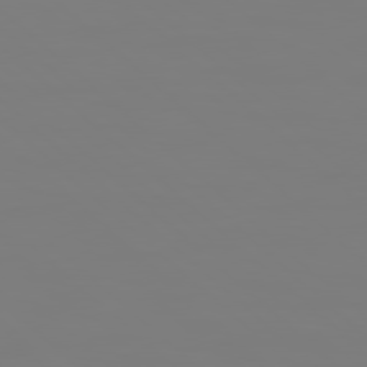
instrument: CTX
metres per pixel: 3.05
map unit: Hpe
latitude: 78.5735
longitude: 178.5951
